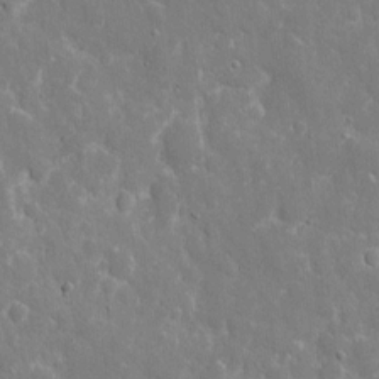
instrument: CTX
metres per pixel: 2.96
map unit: eHh
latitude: 8.9136
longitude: -70.3089
